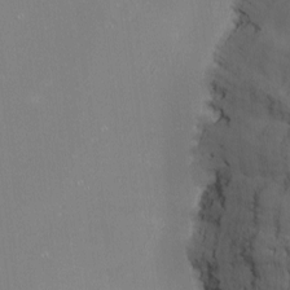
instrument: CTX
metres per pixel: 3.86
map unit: Nhu
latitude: -8.9731
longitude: -80.1200
